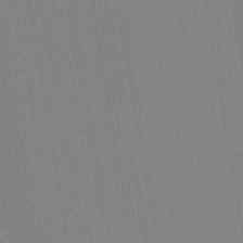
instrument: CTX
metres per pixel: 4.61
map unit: lHb
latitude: -42.7652
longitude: 68.0283
